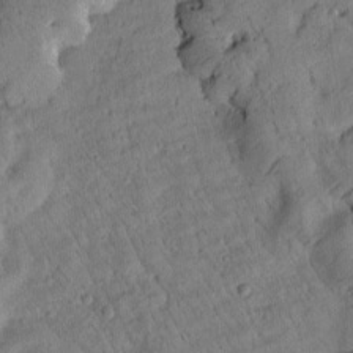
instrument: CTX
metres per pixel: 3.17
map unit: Htu
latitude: 2.9136
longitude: 178.3117
